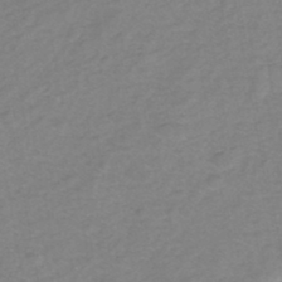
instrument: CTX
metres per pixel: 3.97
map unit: eHh
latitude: -45.9556
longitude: -29.7260
